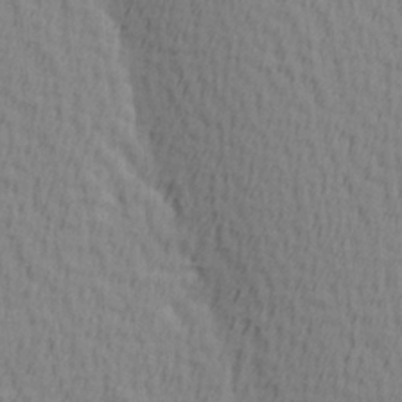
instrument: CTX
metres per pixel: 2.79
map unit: Hve
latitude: 1.8961
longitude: -124.7057
